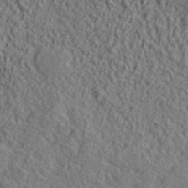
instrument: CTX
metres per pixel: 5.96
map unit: lHvf
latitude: 41.2348
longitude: -88.2901
